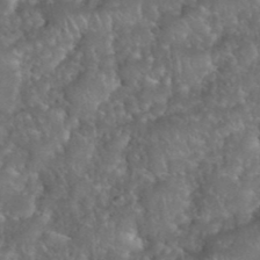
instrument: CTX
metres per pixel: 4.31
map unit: eHh
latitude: 39.6505
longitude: -58.1389
